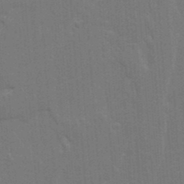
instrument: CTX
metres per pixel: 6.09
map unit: lAvf
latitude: 15.6883
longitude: -129.2537
